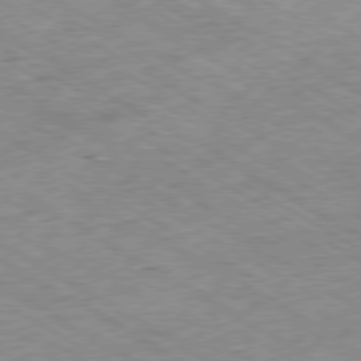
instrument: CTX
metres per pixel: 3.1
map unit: Ap
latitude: -80.2173
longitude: -86.2333
